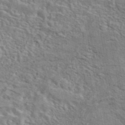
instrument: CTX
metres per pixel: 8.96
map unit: eAb
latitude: 43.1214
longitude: 113.7856
